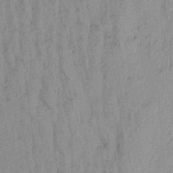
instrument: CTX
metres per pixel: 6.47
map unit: Aa
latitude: 18.1766
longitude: -146.6302
